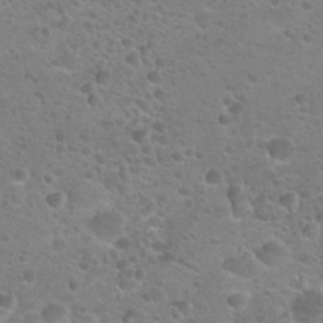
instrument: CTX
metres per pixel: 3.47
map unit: Hto
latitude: 23.0647
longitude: -50.0255
